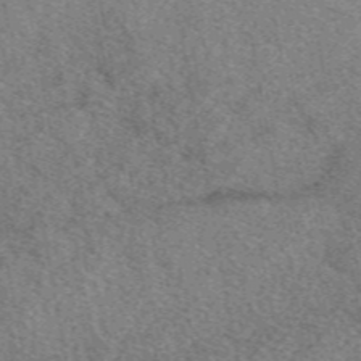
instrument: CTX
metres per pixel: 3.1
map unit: eAb
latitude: 48.7435
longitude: 111.8044
